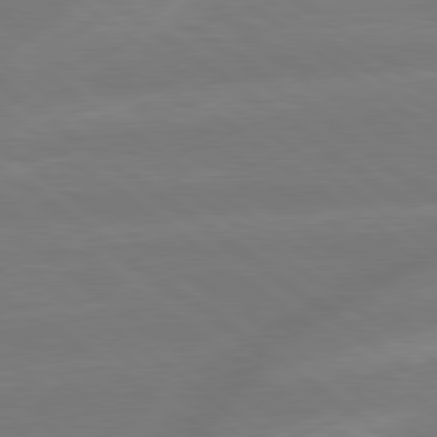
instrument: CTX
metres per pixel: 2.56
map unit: lApd
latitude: 79.2348
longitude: -141.8016
